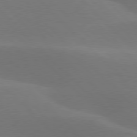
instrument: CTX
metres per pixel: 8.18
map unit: lApd
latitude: 77.4615
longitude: -50.8758
